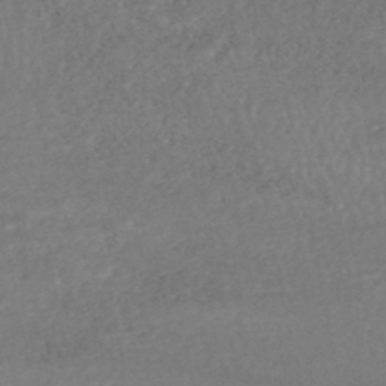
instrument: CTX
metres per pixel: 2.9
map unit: HNhu
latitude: -48.4251
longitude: 98.2172
